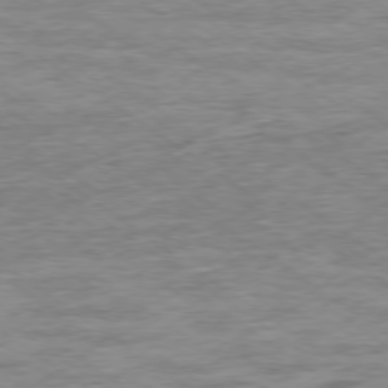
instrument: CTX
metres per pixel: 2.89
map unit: Ap
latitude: -79.0675
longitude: -101.3293
